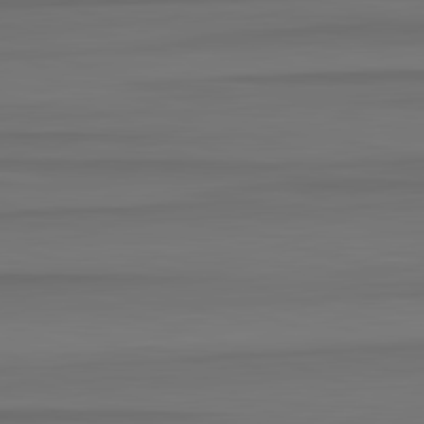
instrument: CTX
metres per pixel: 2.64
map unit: lApd
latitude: 82.9135
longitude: -178.9325
